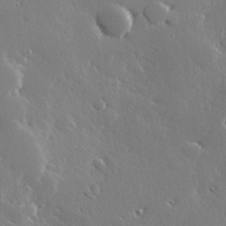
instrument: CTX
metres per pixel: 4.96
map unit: Hve
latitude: 28.5546
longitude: -91.8205
